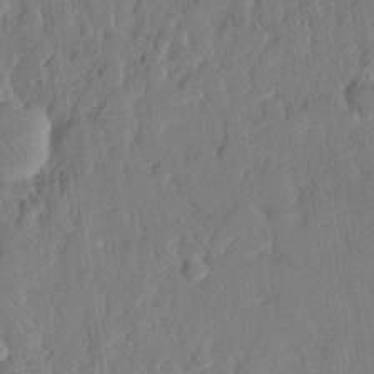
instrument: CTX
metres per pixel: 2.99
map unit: eHh
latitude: 27.4804
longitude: -77.1781
